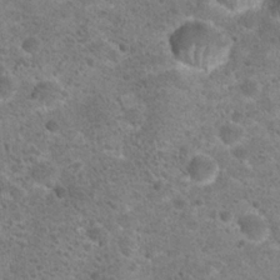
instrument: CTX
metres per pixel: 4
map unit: Hto
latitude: 22.8002
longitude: -49.9339
